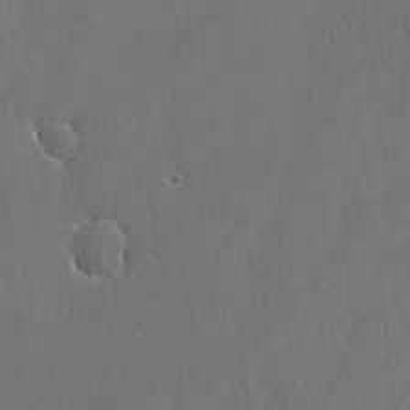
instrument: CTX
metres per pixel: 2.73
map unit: lAvf
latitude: -4.7463
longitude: -108.4412
